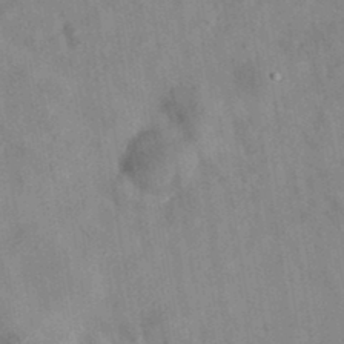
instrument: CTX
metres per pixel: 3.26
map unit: eAb
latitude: 34.8191
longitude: 108.1984
